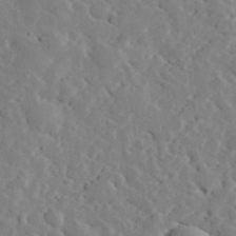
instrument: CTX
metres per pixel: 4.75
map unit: lHvf
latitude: 33.3482
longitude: -82.9702
